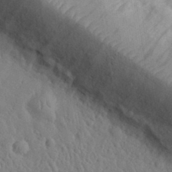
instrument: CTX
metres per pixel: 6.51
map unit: eHh
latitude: 32.2145
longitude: -74.1956
